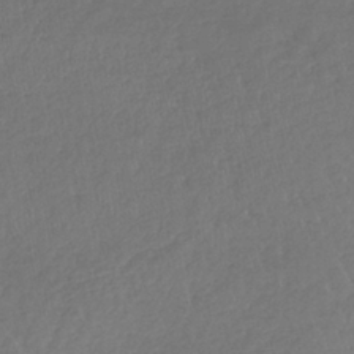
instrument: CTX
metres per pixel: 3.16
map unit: lHb
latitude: -39.5588
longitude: 70.7463
